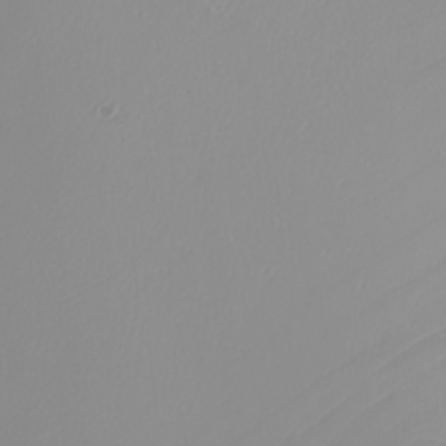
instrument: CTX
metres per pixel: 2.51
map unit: Nhu
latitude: -7.3509
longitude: -93.9906
